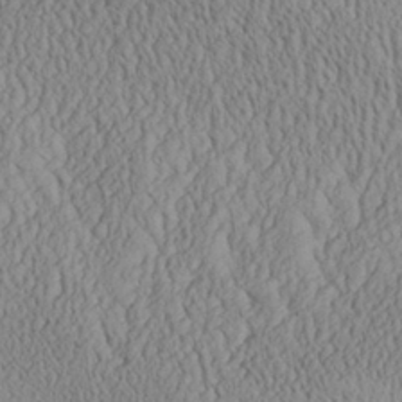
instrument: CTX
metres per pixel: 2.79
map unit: Aa
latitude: 28.4412
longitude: -133.4993
